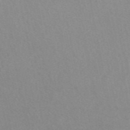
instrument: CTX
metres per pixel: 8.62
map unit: eAb
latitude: 48.9892
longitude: 118.4062
